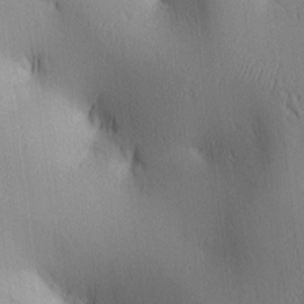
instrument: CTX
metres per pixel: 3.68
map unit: lAa
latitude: 2.6868
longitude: -117.0647
